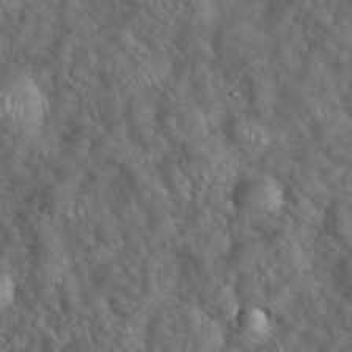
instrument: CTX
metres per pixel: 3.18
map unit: eHh
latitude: 39.4048
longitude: -57.4237
